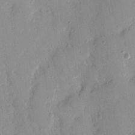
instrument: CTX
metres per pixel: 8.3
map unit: Nhu
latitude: 16.7624
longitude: -78.8002
